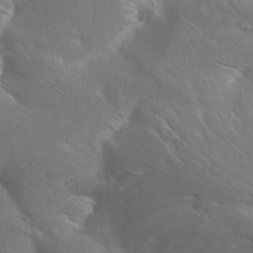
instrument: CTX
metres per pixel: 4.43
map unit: Aa
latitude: 10.3656
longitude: -142.2901
